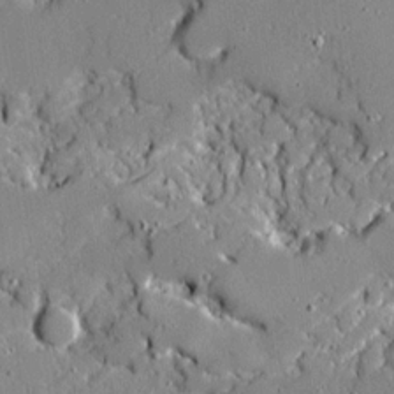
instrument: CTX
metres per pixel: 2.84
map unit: Ave
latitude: 18.9891
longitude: -127.9528
